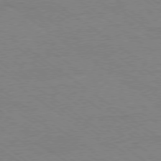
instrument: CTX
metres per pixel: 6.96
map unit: Ap
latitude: -79.2565
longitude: -83.0458
